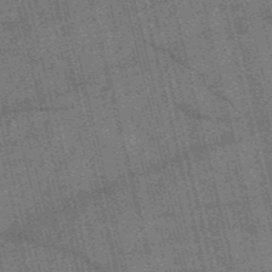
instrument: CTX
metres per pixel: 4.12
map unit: HNb
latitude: -53.4832
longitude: -43.0270
